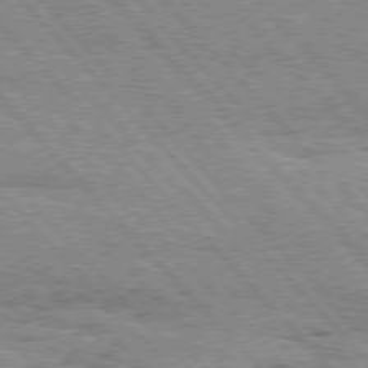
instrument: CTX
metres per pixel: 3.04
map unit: Hpe
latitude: 76.1577
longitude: -151.2159
